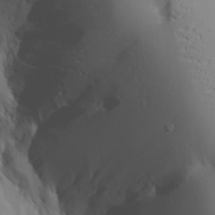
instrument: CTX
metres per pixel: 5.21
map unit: Aa
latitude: 25.2348
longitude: -127.1781
